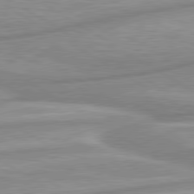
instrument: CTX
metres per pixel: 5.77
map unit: lApd
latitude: 80.2333
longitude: -172.4412
